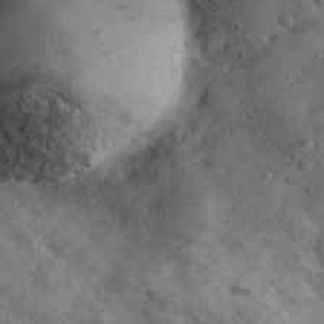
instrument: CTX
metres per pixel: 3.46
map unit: Ave
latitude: 38.7435
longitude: -107.6694
